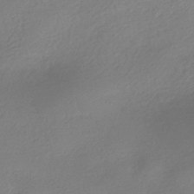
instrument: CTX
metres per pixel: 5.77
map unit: HNhu
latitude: -40.1039
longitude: 94.6896
